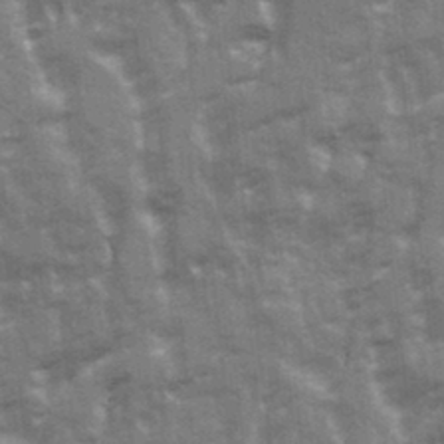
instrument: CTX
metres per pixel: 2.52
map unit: Ave
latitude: 20.8569
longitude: -133.6883
